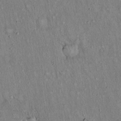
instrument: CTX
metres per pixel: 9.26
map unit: Hto
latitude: 15.4049
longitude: -58.8191
